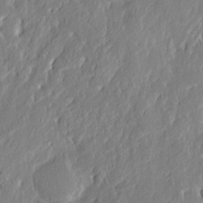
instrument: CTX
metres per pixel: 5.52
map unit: eHh
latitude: 3.2915
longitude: -77.7827
